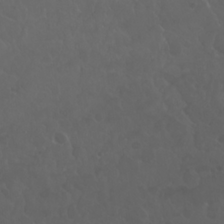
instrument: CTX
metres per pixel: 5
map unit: Nhu
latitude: 24.2522
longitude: -62.8380
